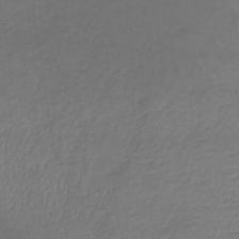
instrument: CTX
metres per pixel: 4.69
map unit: lHb
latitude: -38.6897
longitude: 73.6533
